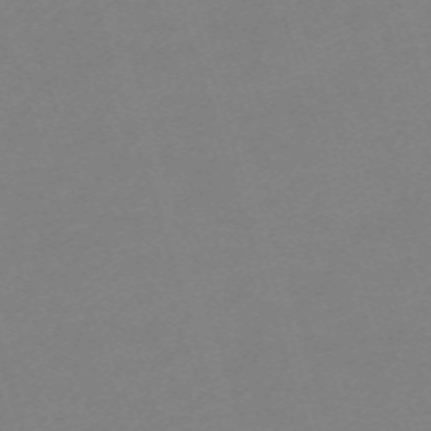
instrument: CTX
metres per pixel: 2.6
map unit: eHh
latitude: -62.8786
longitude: 49.3321
